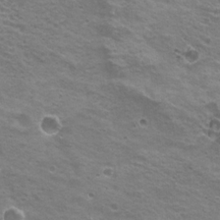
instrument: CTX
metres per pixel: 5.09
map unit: Nhu
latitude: 20.1767
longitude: -31.2159
